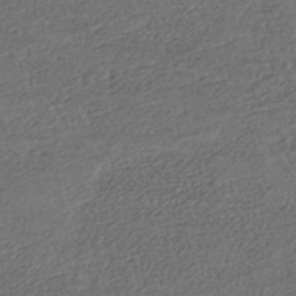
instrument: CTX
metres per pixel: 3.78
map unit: HNhu
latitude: -45.7100
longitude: 104.5384
